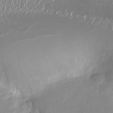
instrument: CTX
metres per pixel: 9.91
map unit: Nhu
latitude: -26.3684
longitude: -73.4049
